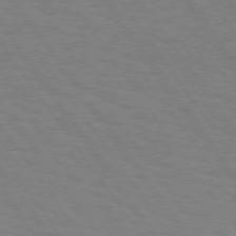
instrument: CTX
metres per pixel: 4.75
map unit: Hpe
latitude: 74.2523
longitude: -137.3104
